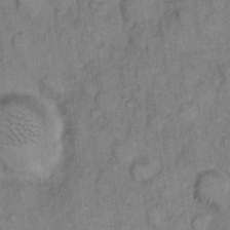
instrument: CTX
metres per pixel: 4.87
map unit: eHh
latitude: 8.0255
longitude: -63.4994
